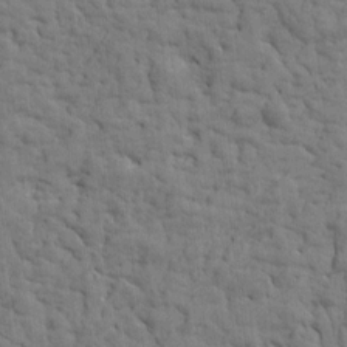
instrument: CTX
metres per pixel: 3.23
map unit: Htu
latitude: -1.6533
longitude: 179.7099
